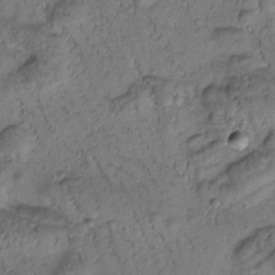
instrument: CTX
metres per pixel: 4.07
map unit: Htu
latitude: -2.8785
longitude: 173.4076
